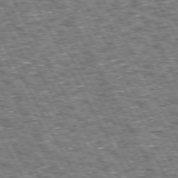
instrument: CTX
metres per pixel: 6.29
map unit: Hpe
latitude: 72.4412
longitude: -125.1403
